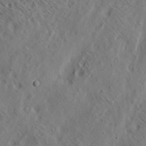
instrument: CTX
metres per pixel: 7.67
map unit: lAa
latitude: 19.7260
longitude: -139.7827
